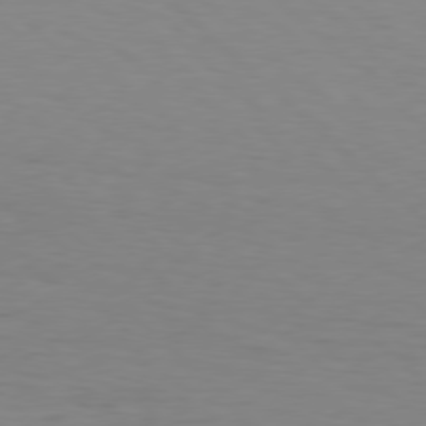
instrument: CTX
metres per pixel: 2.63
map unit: Hpe
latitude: 77.8772
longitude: -125.7260
